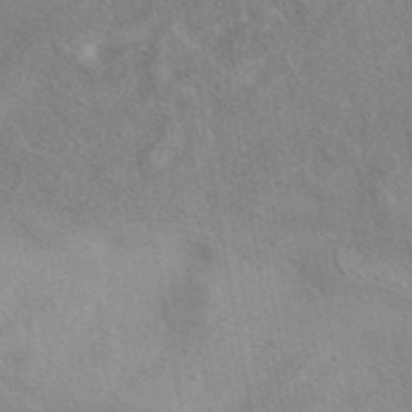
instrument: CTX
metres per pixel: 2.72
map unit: eAb
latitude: 40.7624
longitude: 104.1605
